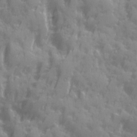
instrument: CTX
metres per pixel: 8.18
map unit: Ave
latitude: 19.8772
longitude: -132.2145
